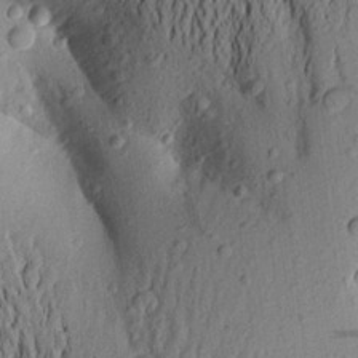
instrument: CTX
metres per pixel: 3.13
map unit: Aa
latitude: 24.3656
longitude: -150.3278
